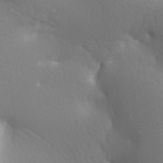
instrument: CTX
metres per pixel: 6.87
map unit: lAa
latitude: -8.9919
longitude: -125.7827
